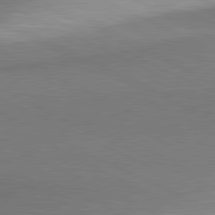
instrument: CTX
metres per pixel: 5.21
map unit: lApd
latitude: 81.0647
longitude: 161.7856
